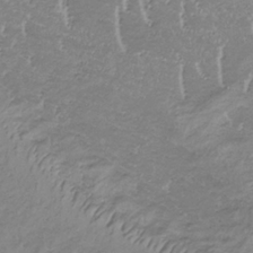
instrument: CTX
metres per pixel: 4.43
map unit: lHb
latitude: -34.0661
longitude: 67.8800
